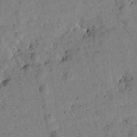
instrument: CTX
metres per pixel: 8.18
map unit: Htu
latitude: 1.5749
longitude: 177.0109
